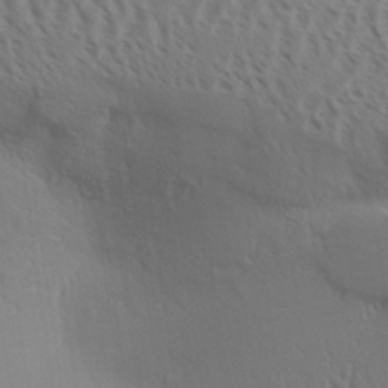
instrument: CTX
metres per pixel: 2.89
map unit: Aa
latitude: 31.1592
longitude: -140.2711
